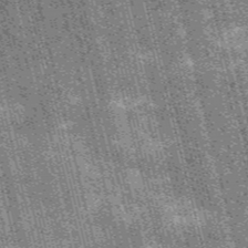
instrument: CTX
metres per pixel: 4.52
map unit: HNb
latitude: -56.0283
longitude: -43.5371
